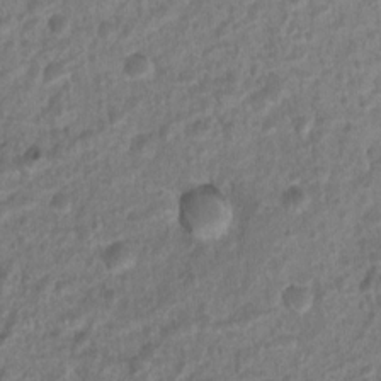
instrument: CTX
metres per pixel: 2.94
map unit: Nhu
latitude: 8.0822
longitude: -21.9339
